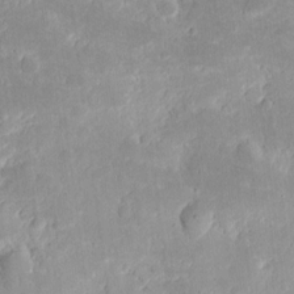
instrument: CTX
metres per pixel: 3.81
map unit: eHh
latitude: 10.0822
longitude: -71.4993
